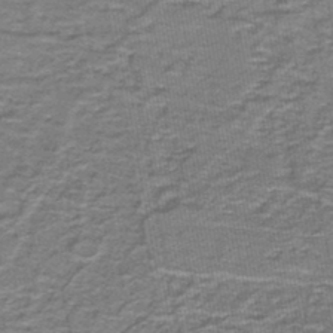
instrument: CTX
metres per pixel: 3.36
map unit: lHb
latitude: -43.8044
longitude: 55.5399
